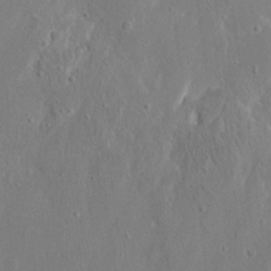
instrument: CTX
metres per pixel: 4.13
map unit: eHh
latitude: 17.1214
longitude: -70.2144
